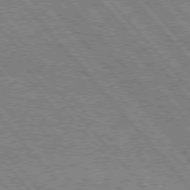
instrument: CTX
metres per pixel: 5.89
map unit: Hpe
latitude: 75.7072
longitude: -126.2334
